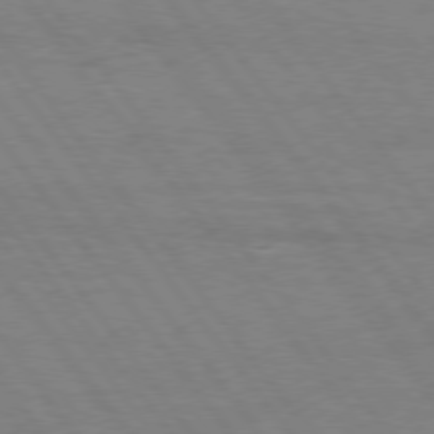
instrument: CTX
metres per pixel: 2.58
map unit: Hpe
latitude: 75.1970
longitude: -144.9514
